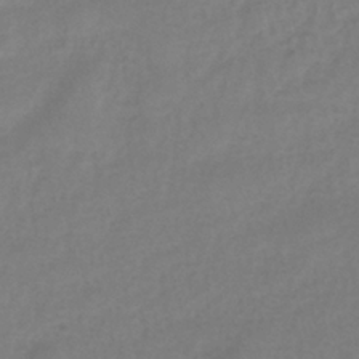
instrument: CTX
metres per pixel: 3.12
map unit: eHh
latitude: -39.5210
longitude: -26.4223
